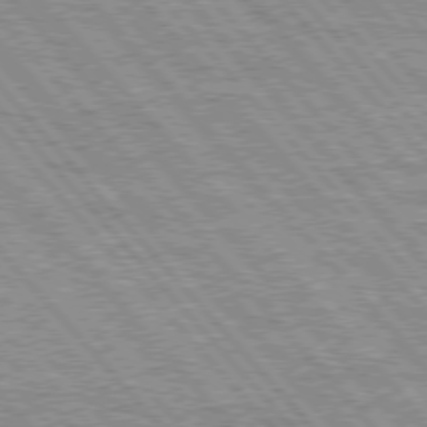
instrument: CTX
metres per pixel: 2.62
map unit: Hpe
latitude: 75.7828
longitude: -154.1956
